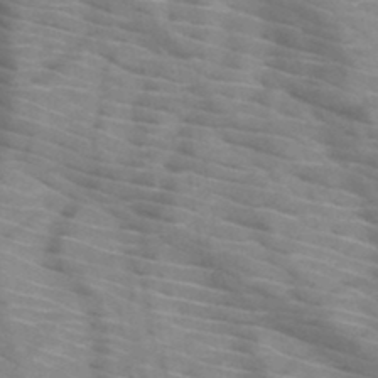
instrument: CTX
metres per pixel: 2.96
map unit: HNb
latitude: -47.0675
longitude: -45.1592
